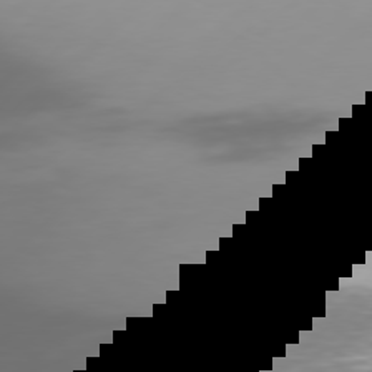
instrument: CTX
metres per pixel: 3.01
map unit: Hpe
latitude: 76.9702
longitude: -138.4790
